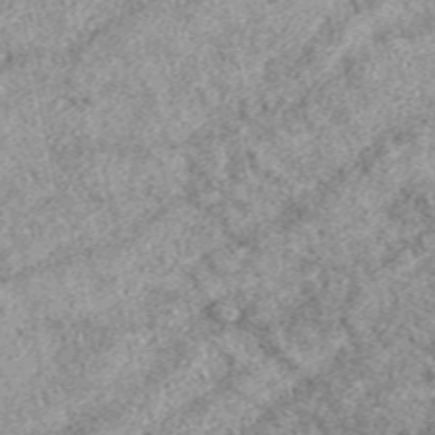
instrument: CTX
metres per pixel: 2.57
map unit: eAb
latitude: 38.7813
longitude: 110.1228
